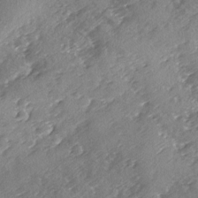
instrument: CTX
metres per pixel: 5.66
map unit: Ave
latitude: -8.6896
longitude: -117.6883
